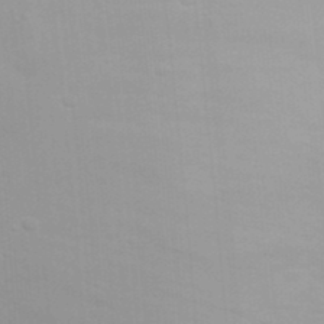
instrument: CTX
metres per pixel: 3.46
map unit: eHh
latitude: 20.4979
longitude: -64.1578
